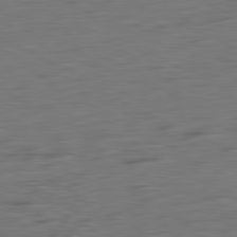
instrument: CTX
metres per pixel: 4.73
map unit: Ap
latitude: -81.5021
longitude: -76.9702
